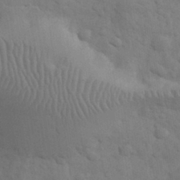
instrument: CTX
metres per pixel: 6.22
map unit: eHh
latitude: 32.8002
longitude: -68.6302
